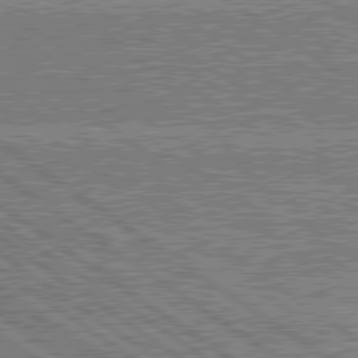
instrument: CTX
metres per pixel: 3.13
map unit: lApd
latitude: 79.9339
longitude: 170.9542
